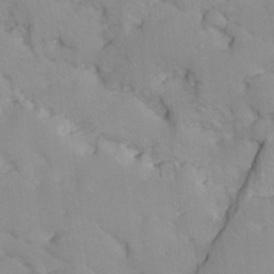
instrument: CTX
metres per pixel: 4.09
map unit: Ave
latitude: -9.6533
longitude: -117.2348
